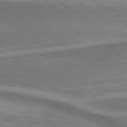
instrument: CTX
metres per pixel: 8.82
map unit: lApd
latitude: 79.9150
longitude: 171.2754
